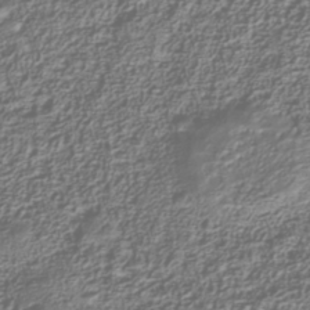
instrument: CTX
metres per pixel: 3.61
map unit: Nhu
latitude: -39.6722
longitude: -84.7246
